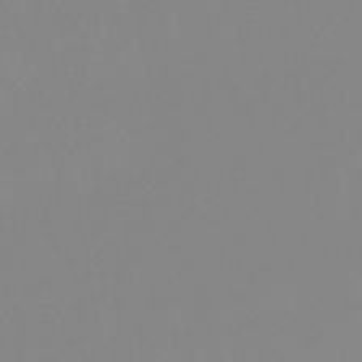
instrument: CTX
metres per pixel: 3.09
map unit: lHb
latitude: -48.6141
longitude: 74.4062
